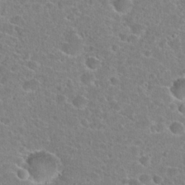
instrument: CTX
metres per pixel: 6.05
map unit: Hto
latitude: 24.1011
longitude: -45.8583
